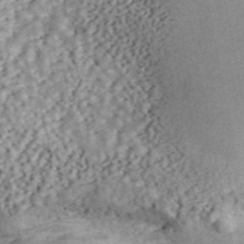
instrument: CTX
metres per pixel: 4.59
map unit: ANa
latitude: 45.6316
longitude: 46.2550
